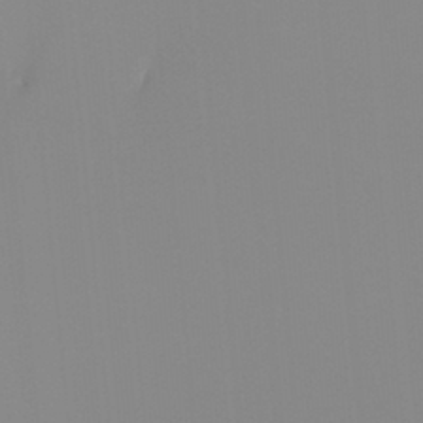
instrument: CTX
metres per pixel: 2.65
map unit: Ht
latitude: -13.6533
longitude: -51.0269
